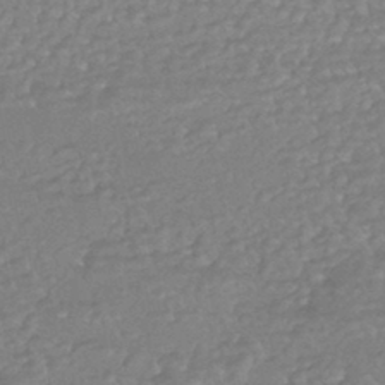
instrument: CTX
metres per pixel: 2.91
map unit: HNhu
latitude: -43.8611
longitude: 98.2550
